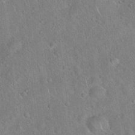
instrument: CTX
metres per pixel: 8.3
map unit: Hto
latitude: 18.0822
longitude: -52.3467
